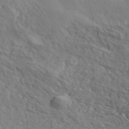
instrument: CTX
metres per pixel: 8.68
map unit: ANa
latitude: 42.2523
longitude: 52.8974
